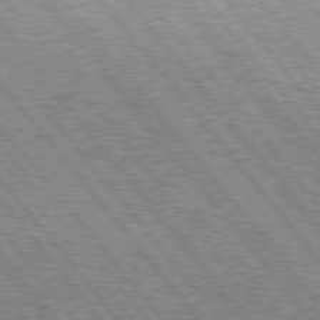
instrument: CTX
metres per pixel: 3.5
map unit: Hpe
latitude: 75.4238
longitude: -156.9324
